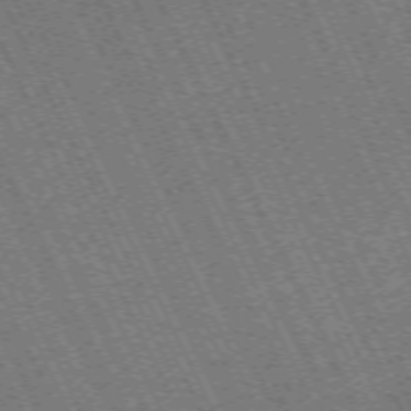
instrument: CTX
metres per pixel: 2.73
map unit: Hpe
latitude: -71.2187
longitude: 10.0661
